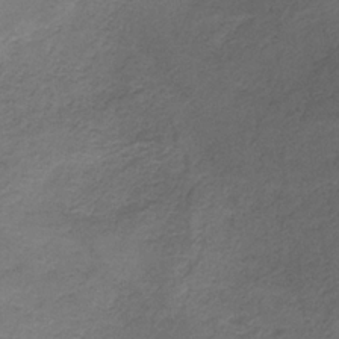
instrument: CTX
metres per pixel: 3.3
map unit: HNb
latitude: -32.5007
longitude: 56.5007
